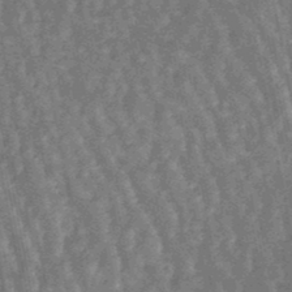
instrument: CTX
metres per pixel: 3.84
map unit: lHb
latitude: -47.3320
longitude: 78.5007
